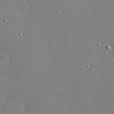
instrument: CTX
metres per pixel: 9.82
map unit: Hve
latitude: 26.0822
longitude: -92.8947
